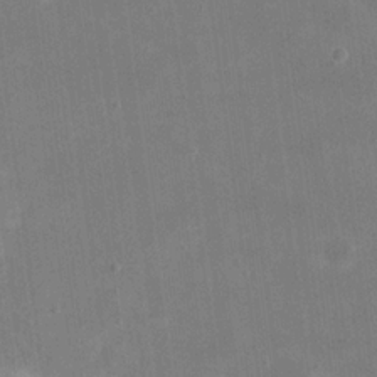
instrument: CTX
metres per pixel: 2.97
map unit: eHh
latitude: 20.3279
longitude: -65.9906
